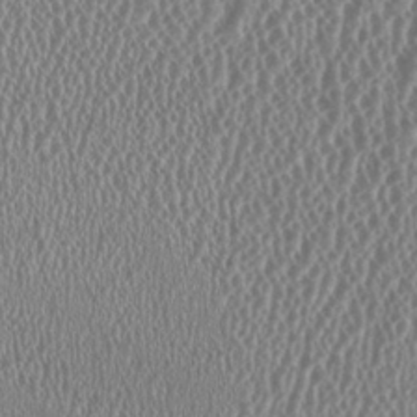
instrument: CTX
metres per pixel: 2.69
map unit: HNhu
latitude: -0.3496
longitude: 0.2929
